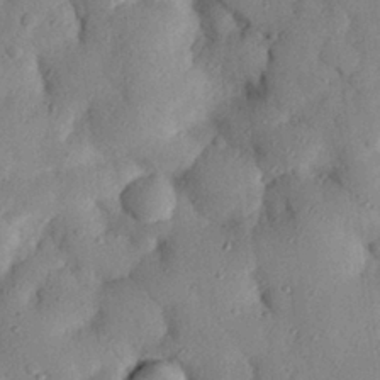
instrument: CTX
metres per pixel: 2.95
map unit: eHh
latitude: 27.7828
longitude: -76.1011
